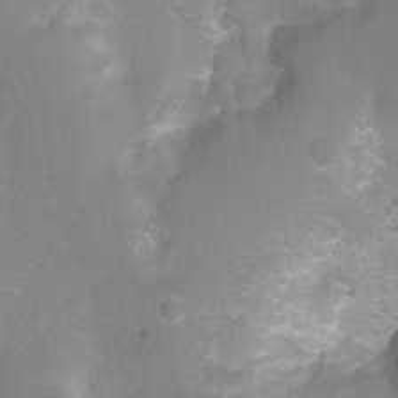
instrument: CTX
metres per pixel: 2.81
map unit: Nhu
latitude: -7.6533
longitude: -41.0458
